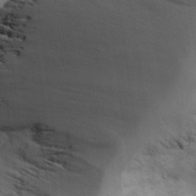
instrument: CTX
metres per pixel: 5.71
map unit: Aa
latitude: 25.2725
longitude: -132.0633
